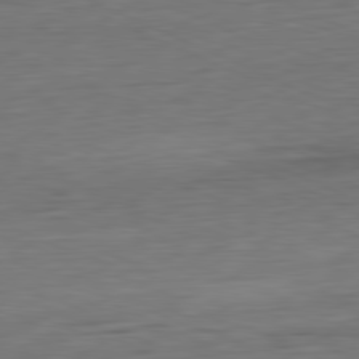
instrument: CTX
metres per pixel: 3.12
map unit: Ap
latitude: -81.5399
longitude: -60.3278
